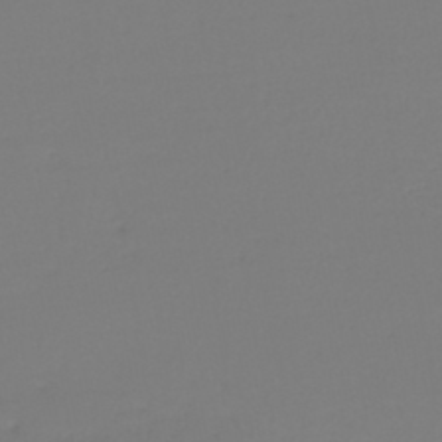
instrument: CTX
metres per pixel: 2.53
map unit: lHb
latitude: -45.4077
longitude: 62.4629
